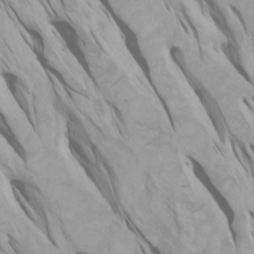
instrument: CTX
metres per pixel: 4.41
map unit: Htu
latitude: -4.2739
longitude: -73.2537
